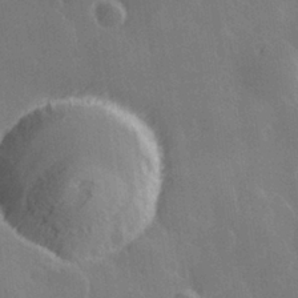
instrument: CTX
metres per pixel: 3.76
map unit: Hve
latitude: 28.1578
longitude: 145.8611
